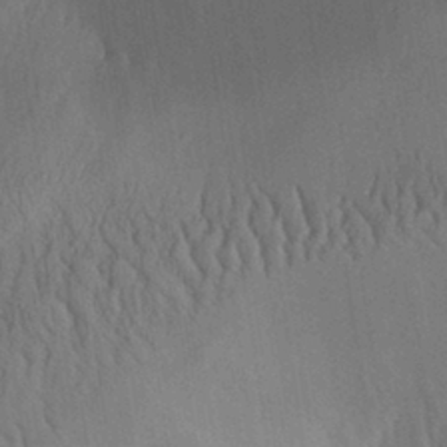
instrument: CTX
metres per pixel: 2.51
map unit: Aa
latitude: 30.1578
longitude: -144.2522
